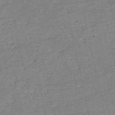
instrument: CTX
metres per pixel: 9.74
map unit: HNb
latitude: -52.8974
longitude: -40.5545
